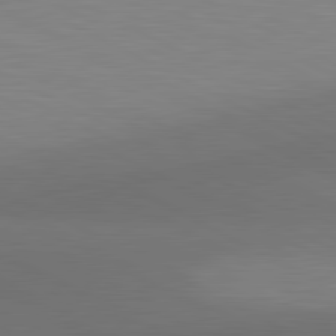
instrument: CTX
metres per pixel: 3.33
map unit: lApd
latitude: 81.1214
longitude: 138.8030
